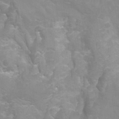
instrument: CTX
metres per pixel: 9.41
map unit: Hto
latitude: -7.3887
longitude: -51.3670
